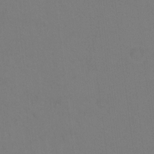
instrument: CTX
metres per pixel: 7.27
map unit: Hto
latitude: 0.2522
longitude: -33.6505
